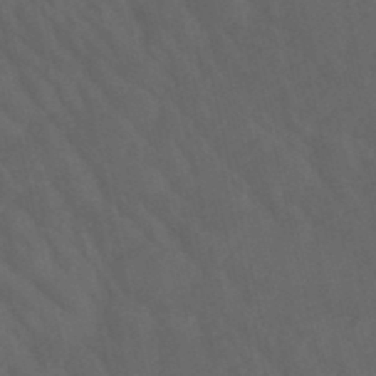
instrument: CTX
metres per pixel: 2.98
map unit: lHb
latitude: -47.5588
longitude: 70.4818
